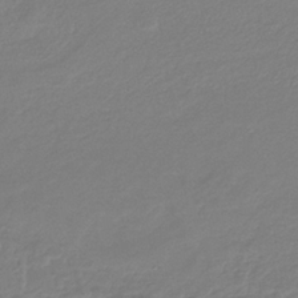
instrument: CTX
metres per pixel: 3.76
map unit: HNb
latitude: -34.5952
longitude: 60.7274
